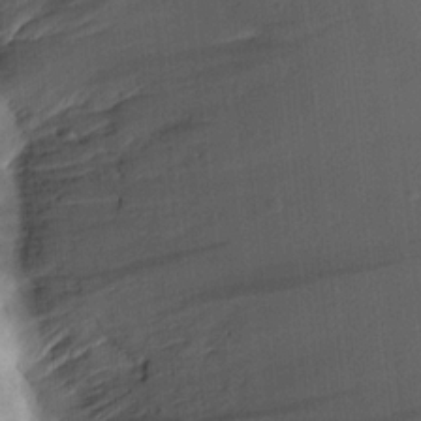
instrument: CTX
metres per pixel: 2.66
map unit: Aa
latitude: 15.3482
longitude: -145.4237
